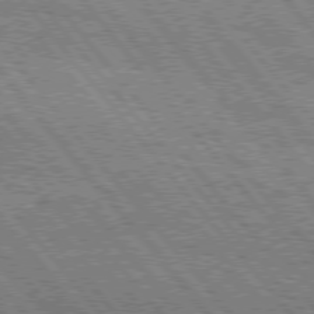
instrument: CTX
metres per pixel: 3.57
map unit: Hpe
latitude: 76.3656
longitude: -149.6505
